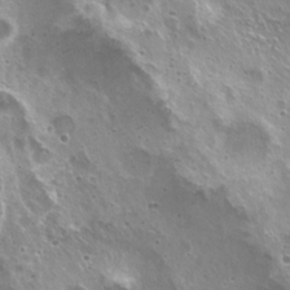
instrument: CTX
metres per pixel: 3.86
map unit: Hto
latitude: 22.4223
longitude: -31.7072
